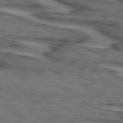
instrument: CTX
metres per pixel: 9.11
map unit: lApd
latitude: 73.8584
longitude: -71.7261
